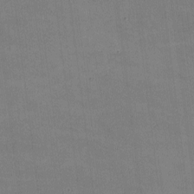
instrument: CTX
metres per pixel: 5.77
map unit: lHvf
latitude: -9.6911
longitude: -100.7813
